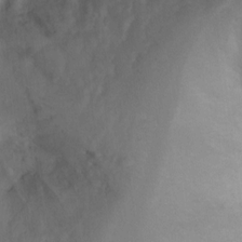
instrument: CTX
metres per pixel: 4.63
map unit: Ht
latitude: 3.8016
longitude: -28.4412
